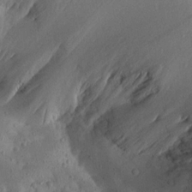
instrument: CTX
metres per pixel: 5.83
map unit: Aa
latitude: 19.2915
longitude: -144.5546
